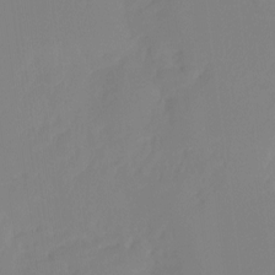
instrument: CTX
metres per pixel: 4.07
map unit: Htu
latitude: -13.7478
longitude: -50.0255
